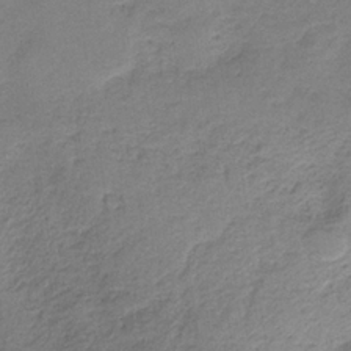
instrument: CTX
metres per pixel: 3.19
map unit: HNb
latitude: -35.2376
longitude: 58.6518
